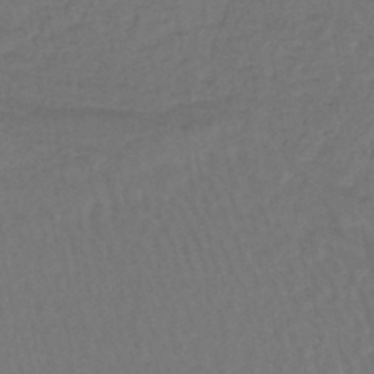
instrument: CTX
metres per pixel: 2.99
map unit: lHb
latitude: -43.1431
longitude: 64.2740
